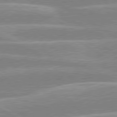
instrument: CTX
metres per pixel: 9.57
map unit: lApd
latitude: 80.0444
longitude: -131.7639
